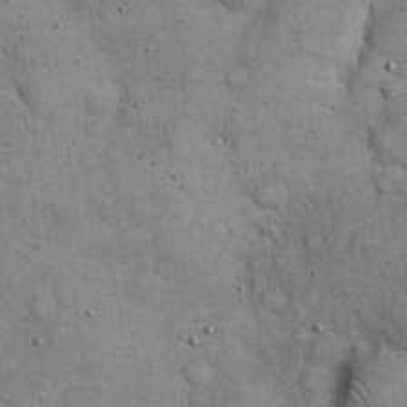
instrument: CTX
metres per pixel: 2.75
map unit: eHh
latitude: 20.2712
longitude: -60.3845
